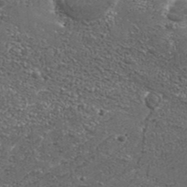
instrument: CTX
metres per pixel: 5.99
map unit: Aa
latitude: 33.8961
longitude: -135.6505
